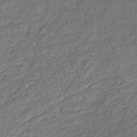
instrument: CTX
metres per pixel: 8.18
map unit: lHb
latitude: -38.8786
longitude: 70.0661
